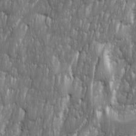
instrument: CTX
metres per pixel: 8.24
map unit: Ave
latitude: 16.0255
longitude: -134.9324
